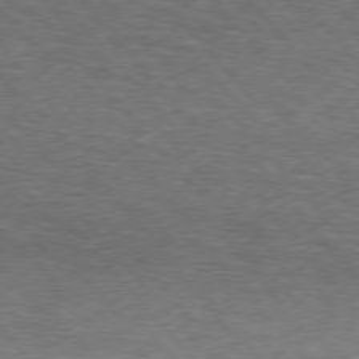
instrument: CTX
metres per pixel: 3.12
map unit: Hpe
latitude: 75.9717
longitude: -135.5371
